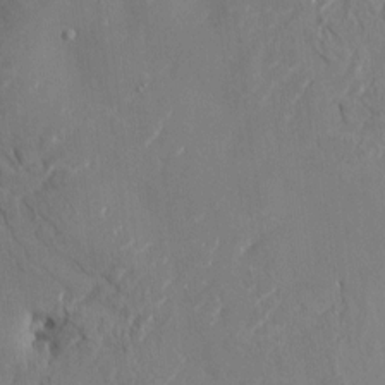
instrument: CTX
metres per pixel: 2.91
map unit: HNhu
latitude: -0.9353
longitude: -8.0444
